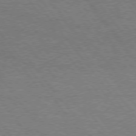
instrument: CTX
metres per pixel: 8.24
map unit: Hpe
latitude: 75.0836
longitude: -151.3481
